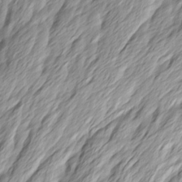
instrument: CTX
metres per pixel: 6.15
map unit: Ave
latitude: 14.9514
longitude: -136.0822
